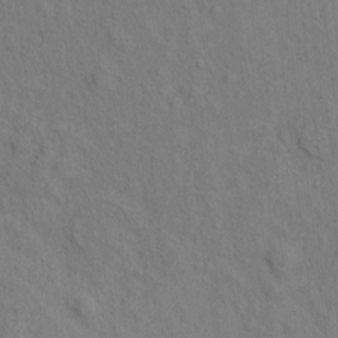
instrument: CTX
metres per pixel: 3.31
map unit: eHh
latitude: -1.4077
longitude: 18.6707
